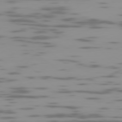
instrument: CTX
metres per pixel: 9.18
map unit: Ap
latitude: -78.3495
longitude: -62.9325
